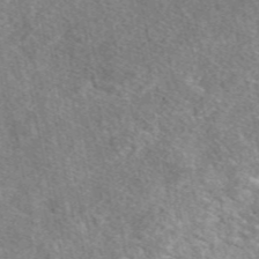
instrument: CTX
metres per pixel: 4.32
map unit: eAb
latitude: 48.0255
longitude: 116.9730
